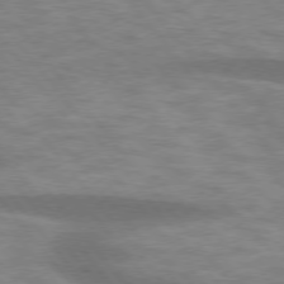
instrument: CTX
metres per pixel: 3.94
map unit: lApd
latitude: 75.6883
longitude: -57.8583
